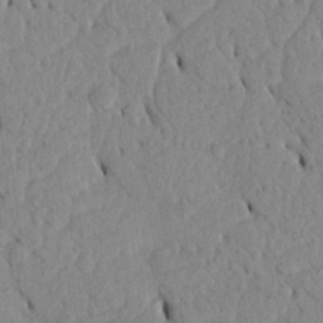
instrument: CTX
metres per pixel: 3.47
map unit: Htu
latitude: 3.2726
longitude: 152.4440
